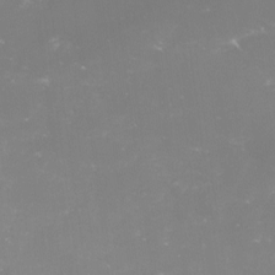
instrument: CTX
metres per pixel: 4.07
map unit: lHvf
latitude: -15.8234
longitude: -100.5168
